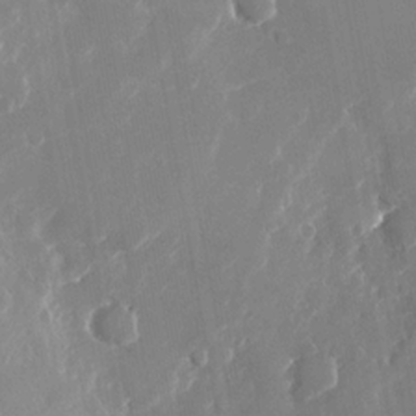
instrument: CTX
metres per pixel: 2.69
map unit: Nhu
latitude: -23.5210
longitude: -73.1026
